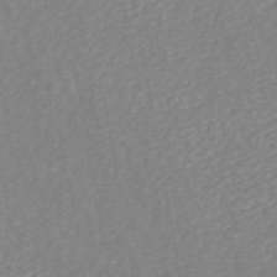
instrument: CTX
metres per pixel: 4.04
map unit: ANa
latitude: 44.8947
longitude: 24.3873
